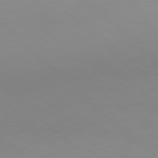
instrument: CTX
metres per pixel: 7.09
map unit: Hpe
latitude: 77.6505
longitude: -165.0647
